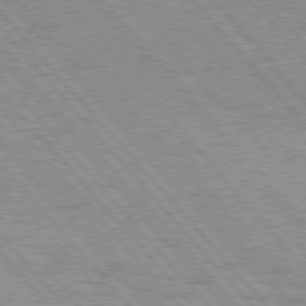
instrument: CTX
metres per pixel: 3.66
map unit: Hpe
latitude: 75.8205
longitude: -150.7813
